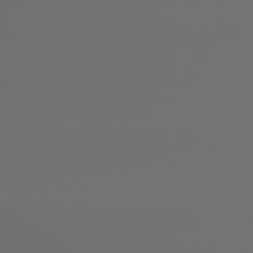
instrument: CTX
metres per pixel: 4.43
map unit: lApd
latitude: 79.4805
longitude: 177.2187
